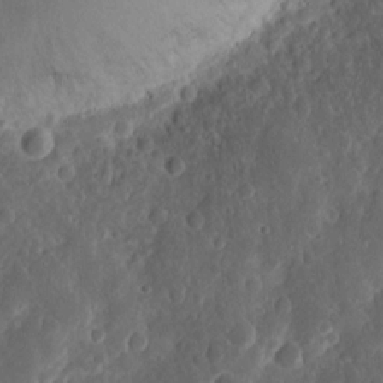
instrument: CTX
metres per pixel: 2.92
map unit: Nhu
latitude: 13.6694
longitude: -73.6127
